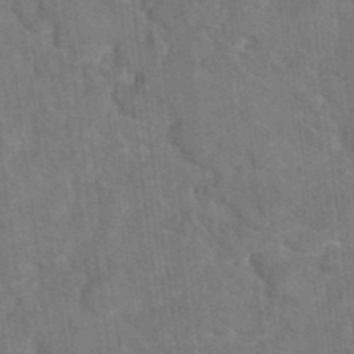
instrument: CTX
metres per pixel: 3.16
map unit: Hto
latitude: 9.8583
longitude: -35.8205
